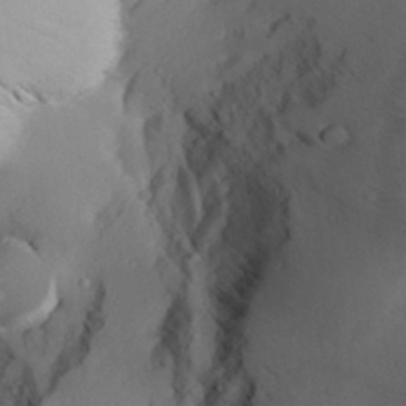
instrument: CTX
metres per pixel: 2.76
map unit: Aa
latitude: 30.2334
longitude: -134.2711
